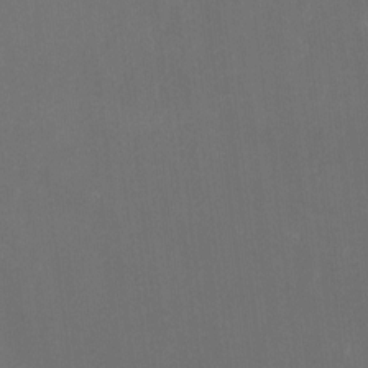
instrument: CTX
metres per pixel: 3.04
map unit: HNhu
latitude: -5.3131
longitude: 15.3510
